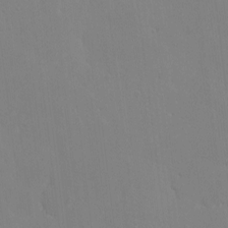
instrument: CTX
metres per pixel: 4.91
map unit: eHh
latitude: -3.5021
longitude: 19.6155
